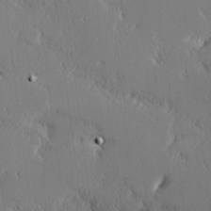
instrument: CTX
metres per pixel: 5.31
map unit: Hve
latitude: 25.7638
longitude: -92.5923
